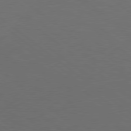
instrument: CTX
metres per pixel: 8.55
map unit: lApd
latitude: 78.7435
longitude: -177.4048
